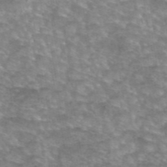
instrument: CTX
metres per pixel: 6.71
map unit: eAb
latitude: 45.5371
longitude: 103.4077
